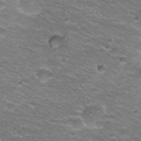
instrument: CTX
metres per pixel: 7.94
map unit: Hto
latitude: 21.9528
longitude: -32.7435
